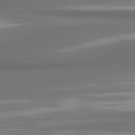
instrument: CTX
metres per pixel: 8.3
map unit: lApd
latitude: 81.8016
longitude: 174.6518
